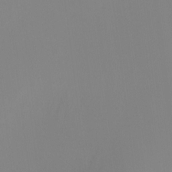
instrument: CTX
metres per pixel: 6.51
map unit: HNhu
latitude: 8.2712
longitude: 12.4440
